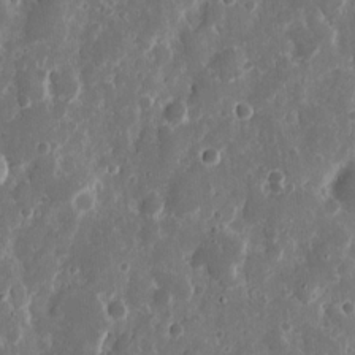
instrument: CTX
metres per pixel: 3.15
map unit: eHh
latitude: 11.4804
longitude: -72.1578
